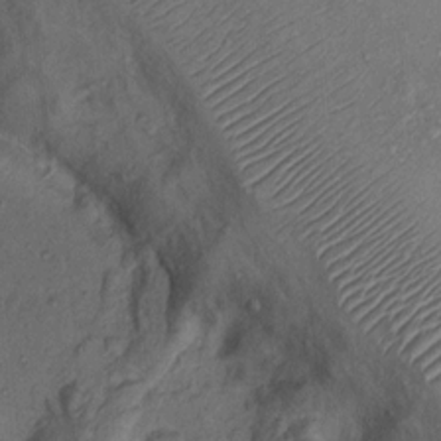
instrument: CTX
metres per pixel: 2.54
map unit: Nhu
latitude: 12.0633
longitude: -28.4223
